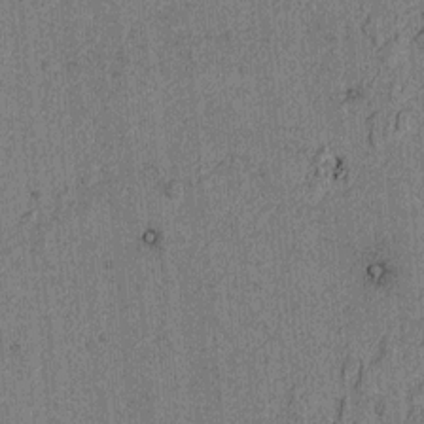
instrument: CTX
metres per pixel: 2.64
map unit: lAvf
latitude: 4.3845
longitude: 157.9178
